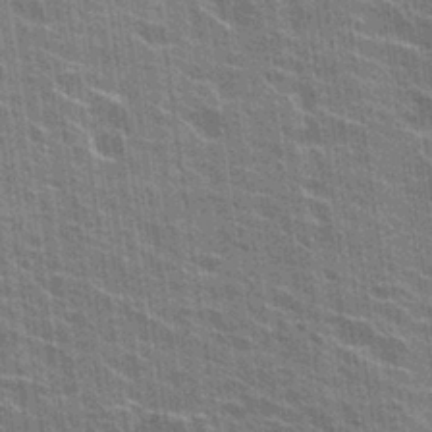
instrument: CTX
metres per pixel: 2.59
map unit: Hto
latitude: 24.8946
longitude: -43.3671
